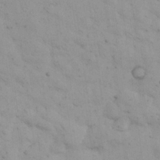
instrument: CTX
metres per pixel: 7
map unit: Nhu
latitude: 27.4804
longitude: -71.3104
